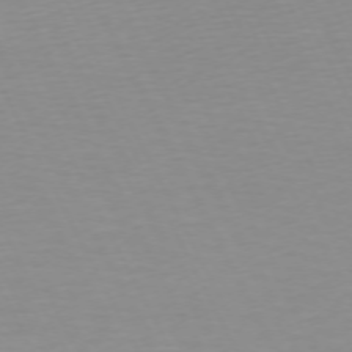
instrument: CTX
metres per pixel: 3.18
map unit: Ap
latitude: -73.2376
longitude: -69.7261
